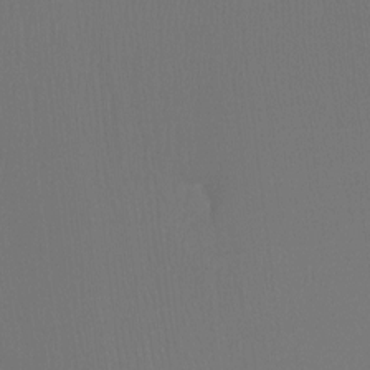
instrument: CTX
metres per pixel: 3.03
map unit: Ht
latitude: -7.0486
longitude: -30.9892
